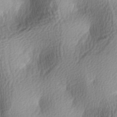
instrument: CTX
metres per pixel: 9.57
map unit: lAa
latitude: -4.8219
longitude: -121.4427
